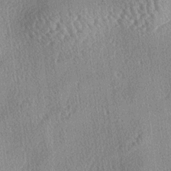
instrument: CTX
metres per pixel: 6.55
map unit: lAa
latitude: -4.4440
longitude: -126.1200
